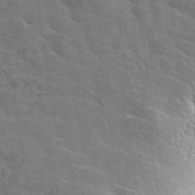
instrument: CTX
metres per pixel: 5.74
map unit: lHvf
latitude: 37.9906
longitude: -88.2145
